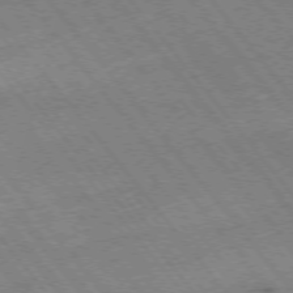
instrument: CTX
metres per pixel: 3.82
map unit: Hpe
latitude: -75.8612
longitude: -17.4049
